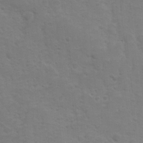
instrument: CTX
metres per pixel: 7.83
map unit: Ave
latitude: 10.1956
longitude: -104.0822
